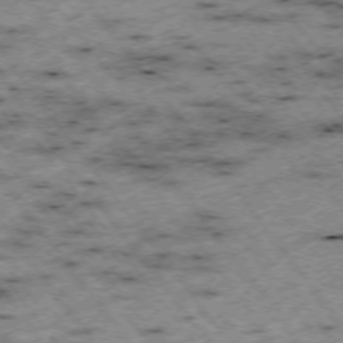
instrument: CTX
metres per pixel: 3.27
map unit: Hpe
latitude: -74.6330
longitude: 4.6329
